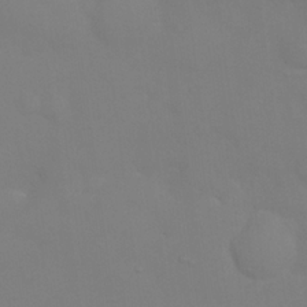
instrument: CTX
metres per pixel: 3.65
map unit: eHh
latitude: 22.1578
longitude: -65.2348
